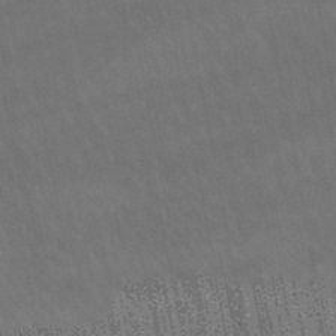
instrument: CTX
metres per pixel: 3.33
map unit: lHb
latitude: -47.9178
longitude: 73.8611
